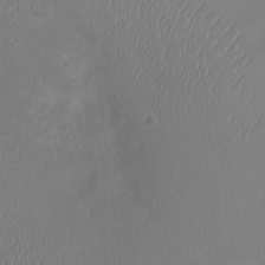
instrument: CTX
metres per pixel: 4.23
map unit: Ht
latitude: -4.1605
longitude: -16.3278
